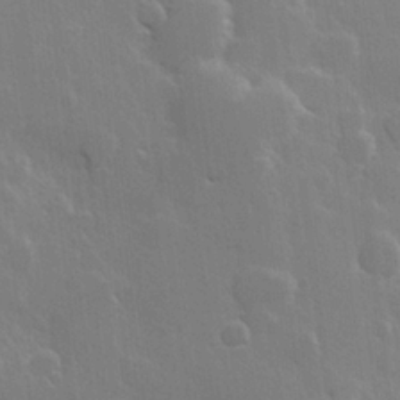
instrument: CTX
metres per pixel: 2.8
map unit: Hve
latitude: 22.6868
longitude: 148.6141
